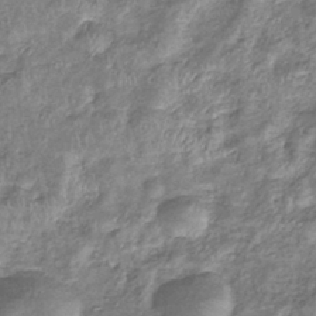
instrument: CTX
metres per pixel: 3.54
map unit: eHb
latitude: -37.3131
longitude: 76.1417
